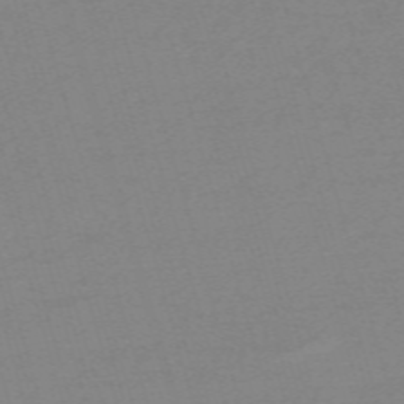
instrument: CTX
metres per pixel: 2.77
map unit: eHh
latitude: -61.7667
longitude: 52.1039
